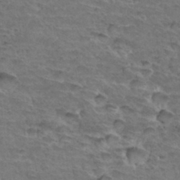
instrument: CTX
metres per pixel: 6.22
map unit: Hto
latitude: 34.6112
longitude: -45.2159
